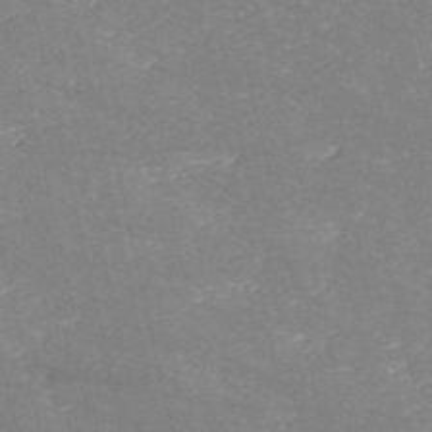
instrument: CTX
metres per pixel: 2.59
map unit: HNb
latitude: -54.5196
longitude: -38.5168
